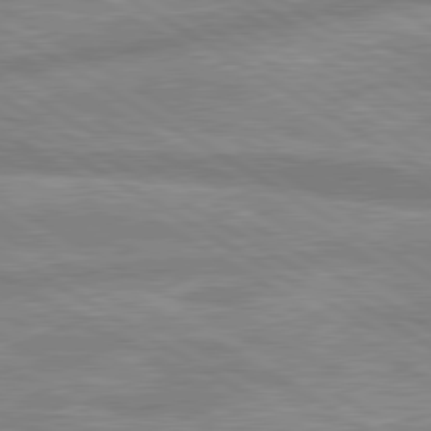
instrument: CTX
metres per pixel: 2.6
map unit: lApd
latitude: 80.0633
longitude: -170.6490
